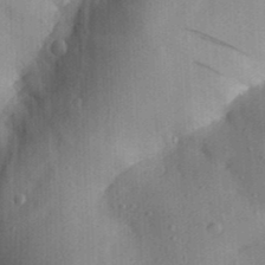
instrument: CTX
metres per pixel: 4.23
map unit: Aa
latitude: 29.3859
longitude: -138.6868
